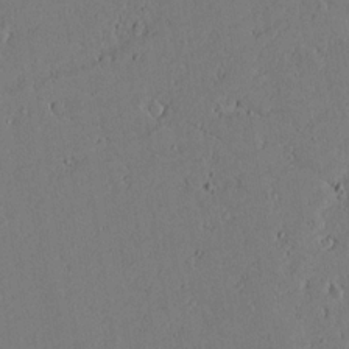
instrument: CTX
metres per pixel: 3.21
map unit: lAvf
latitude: 16.9136
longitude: -126.0633
